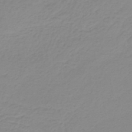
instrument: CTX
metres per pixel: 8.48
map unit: lHb
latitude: -36.6329
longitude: 61.6911
